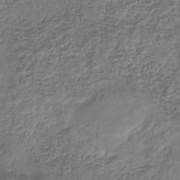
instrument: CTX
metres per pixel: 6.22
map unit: eHb
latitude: -35.2565
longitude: 80.2929
